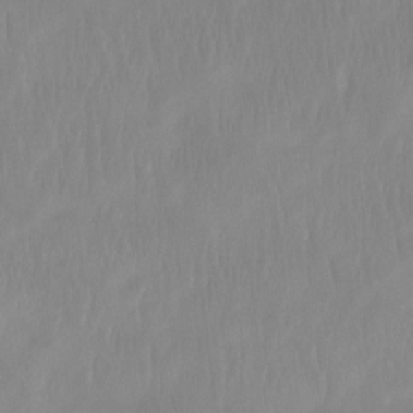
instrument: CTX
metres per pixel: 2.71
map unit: Htu
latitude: -15.0298
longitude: -46.1389
